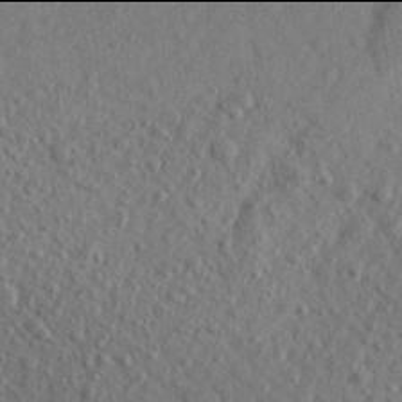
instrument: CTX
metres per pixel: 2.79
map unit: Aa
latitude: 21.9906
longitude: -143.0081
